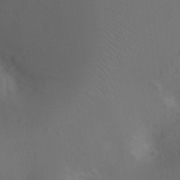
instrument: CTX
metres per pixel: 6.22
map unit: Ht
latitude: -3.0675
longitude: -18.2522
